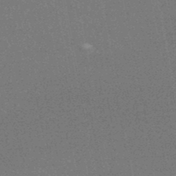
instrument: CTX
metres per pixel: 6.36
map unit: HNhu
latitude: -47.5021
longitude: 99.8989
